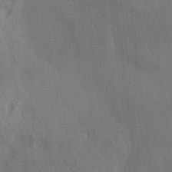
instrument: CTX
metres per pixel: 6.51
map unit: HNhu
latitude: 12.6869
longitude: 10.4062
